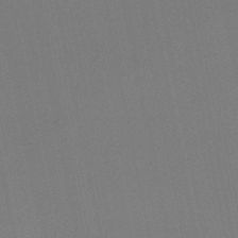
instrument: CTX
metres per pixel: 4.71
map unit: eHb
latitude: -50.3306
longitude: 75.8234
